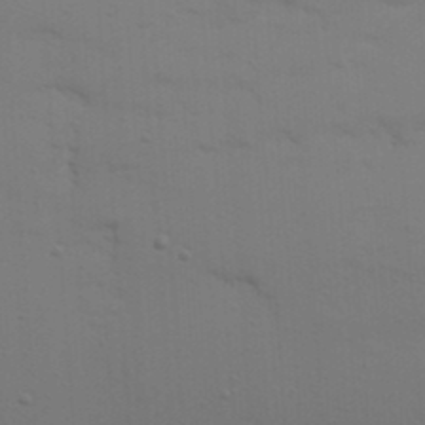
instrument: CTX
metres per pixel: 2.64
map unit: Nhu
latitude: 21.0081
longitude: -73.1781
